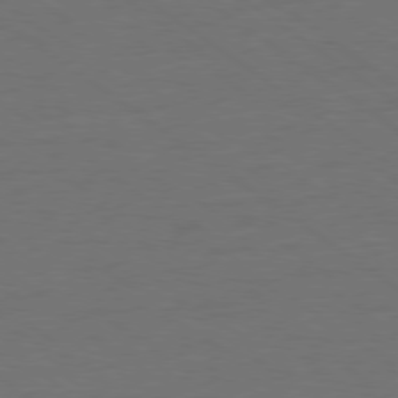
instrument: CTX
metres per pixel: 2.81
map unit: Ap
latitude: -79.3131
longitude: -53.8584
